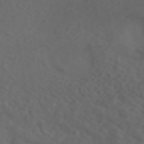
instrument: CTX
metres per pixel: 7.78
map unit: ANa
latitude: 45.2537
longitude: 21.8233
